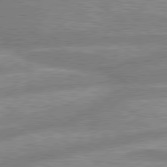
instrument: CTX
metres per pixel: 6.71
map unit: lApd
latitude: 80.2333
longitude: -166.8380
